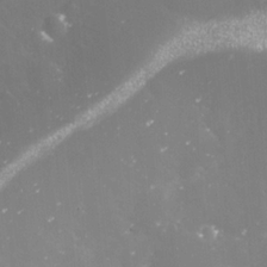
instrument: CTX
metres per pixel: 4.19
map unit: Nve
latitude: -17.5777
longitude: -59.3104
